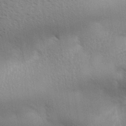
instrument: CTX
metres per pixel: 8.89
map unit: Aa
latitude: 32.7057
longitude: -140.5545
